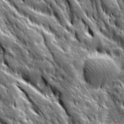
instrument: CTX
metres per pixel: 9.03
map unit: Ave
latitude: 20.2334
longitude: -134.9324
